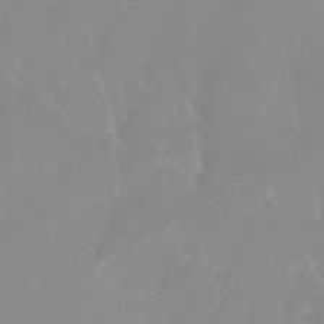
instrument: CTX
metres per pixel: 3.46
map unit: Nhu
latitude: -13.2565
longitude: -59.8961
